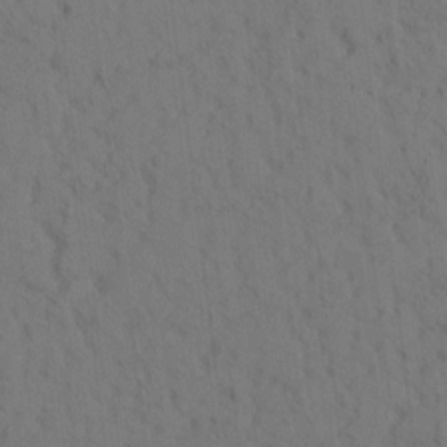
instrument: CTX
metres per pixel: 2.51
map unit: eHh
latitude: -1.2376
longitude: 17.6722
